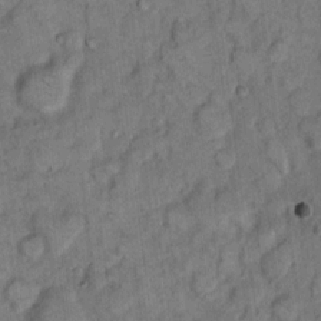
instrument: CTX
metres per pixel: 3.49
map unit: eHh
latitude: 9.0081
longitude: -63.6694
